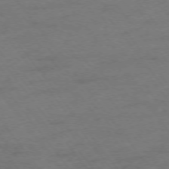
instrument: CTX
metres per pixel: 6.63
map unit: Ap
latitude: -75.6344
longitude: -73.2915
